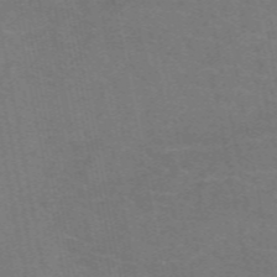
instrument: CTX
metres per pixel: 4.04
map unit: eAb
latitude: 50.7624
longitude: 104.9919
